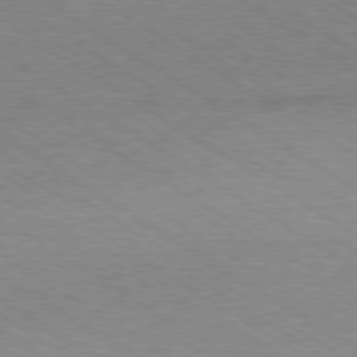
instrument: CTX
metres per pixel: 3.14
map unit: Ap
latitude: -80.0472
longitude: -82.3089
